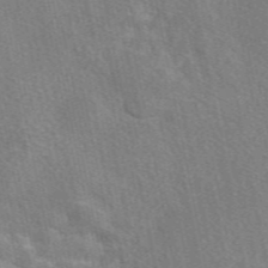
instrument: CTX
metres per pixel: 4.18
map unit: eAb
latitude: 48.7624
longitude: 115.6155
